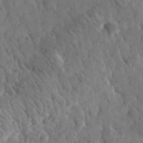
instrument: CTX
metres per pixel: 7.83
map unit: lHvf
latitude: 34.9135
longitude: -87.1592
